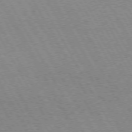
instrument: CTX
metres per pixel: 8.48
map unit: Hpe
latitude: 72.2712
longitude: -128.5546
